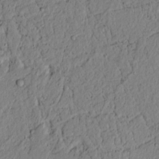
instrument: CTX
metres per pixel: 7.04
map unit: lAvf
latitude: 5.9717
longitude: 167.7478
